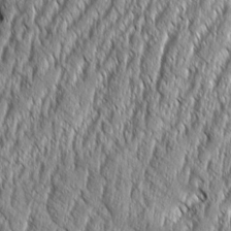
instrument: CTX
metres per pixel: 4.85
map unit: Aa
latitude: 8.6302
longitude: -129.6694
